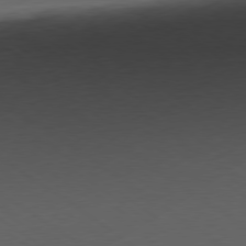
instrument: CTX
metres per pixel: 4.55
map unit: Ap
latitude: -80.2362
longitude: -68.9136
